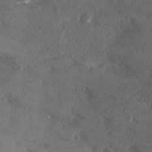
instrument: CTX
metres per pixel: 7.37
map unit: Ave
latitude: 0.4601
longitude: -111.4616
